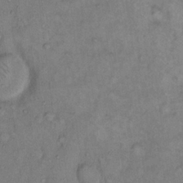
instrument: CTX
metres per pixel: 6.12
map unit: Hto
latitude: 11.0459
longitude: -60.7813
